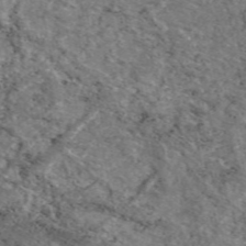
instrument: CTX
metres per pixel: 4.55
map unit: eAb
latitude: 49.3671
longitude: 111.9556
